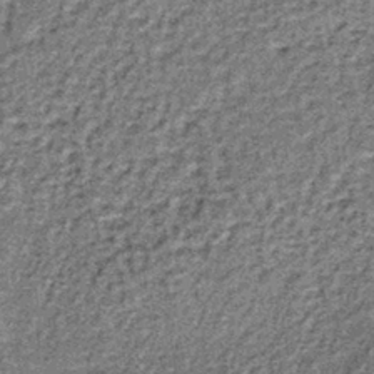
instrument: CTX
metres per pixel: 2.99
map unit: lHb
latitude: -38.1794
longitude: 66.6519
